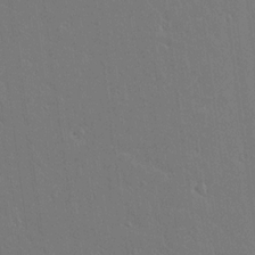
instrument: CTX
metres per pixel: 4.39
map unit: lAvf
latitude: 15.5938
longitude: -127.0270
